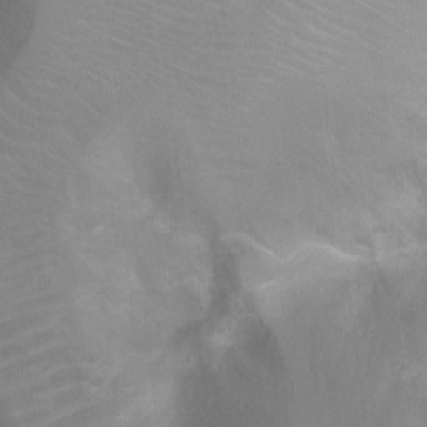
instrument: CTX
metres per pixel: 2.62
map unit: Ht
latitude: -4.9541
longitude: -28.6301
